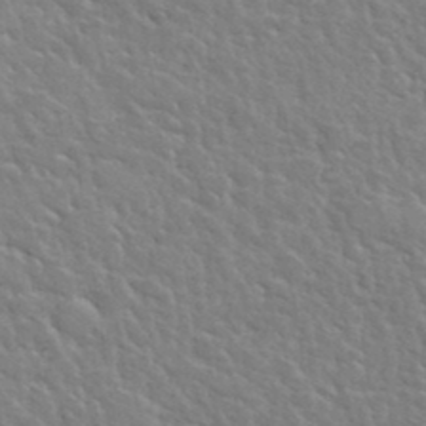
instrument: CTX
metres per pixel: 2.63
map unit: Hto
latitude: 36.1200
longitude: -50.4601
